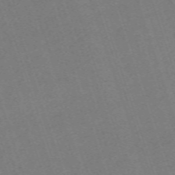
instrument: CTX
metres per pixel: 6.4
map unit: eHh
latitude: -63.4454
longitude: 50.0850
